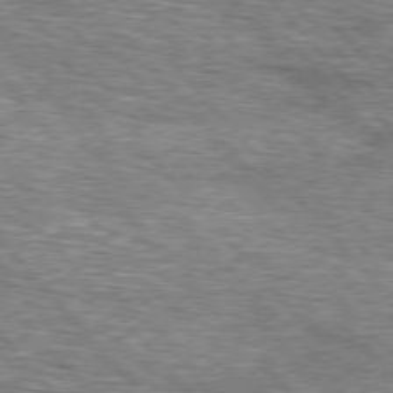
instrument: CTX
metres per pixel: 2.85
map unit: lApd
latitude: 76.6868
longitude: -74.2712
